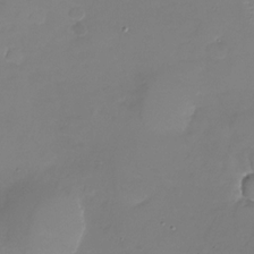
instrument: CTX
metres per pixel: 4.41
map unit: Nhu
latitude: -27.5021
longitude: -58.6491
